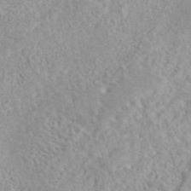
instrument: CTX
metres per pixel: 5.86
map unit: eAb
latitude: 44.4034
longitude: 115.5588
